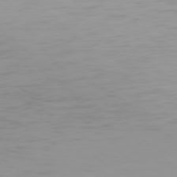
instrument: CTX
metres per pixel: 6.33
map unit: Hpe
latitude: 77.8772
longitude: -140.5167
